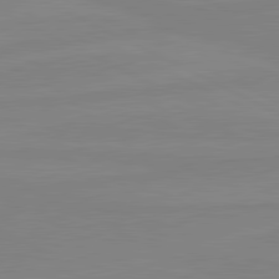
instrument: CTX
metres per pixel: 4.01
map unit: lApd
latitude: 81.0836
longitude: -177.3104
